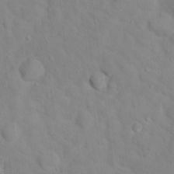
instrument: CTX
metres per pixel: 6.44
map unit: Hto
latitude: 17.3293
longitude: -36.4790
